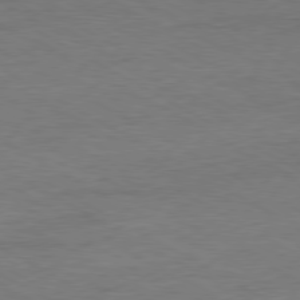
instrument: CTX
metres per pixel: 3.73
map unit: Ap
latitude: -80.4440
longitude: -86.6679
